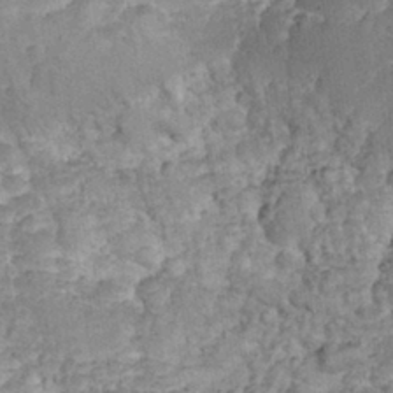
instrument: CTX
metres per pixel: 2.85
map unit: eHh
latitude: 31.6127
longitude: -65.0458
